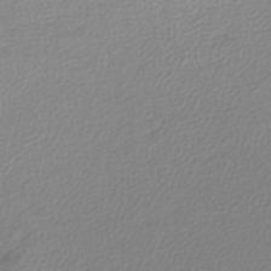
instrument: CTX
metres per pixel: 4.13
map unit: lHb
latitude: -44.3684
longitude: 72.6329
